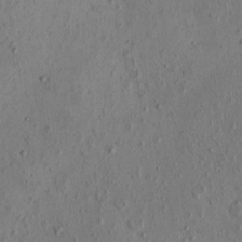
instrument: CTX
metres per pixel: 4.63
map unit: eHh
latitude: -0.5574
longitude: 18.4818
